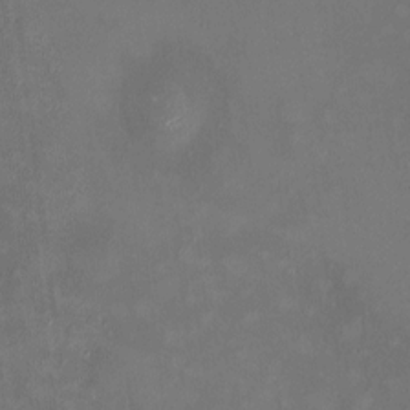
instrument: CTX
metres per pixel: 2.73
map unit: HNhu
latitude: 6.7246
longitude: 8.5574
